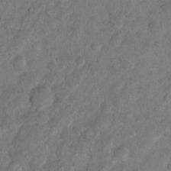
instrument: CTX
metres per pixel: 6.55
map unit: Hto
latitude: 2.8758
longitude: -35.6505
